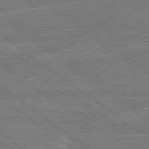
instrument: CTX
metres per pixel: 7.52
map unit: Hpe
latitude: 78.8380
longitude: -129.8961
